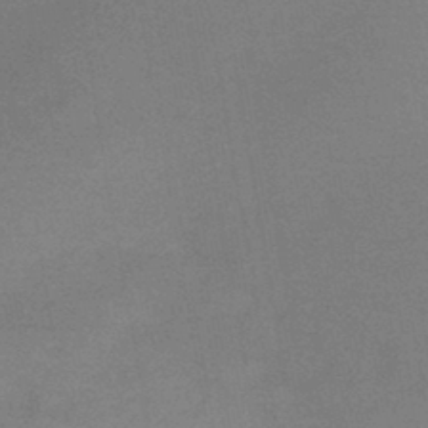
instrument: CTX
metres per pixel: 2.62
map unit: HNb
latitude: -44.0850
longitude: -40.5734
